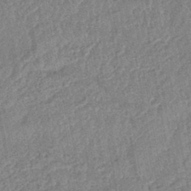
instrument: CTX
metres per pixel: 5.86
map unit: lHb
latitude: -43.2564
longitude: 80.4062
